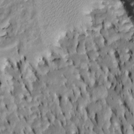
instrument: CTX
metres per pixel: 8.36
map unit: Htu
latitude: -6.5573
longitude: 144.5385
